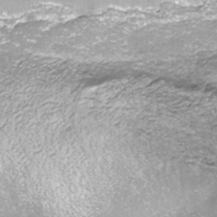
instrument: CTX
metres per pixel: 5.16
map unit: ANa
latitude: -41.6155
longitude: 104.3306
